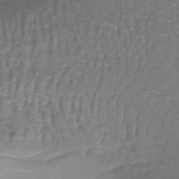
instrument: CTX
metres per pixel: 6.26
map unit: lHb
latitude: -41.9745
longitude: 58.0283
